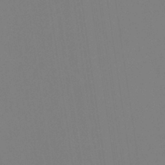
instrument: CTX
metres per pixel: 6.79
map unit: eHb
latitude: -38.5007
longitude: 75.4455
